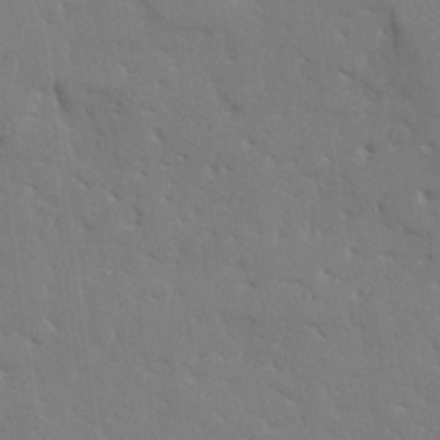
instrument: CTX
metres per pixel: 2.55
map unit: Hve
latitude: 25.6127
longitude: -90.4979
